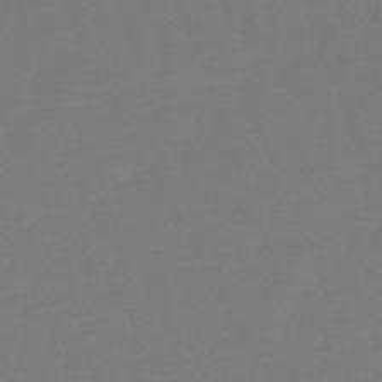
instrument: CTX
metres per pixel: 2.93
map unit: eHb
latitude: -50.1795
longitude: 77.8800
